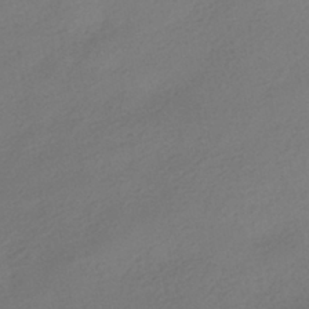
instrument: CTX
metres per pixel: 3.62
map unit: HNhu
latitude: -40.2928
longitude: 95.5966
